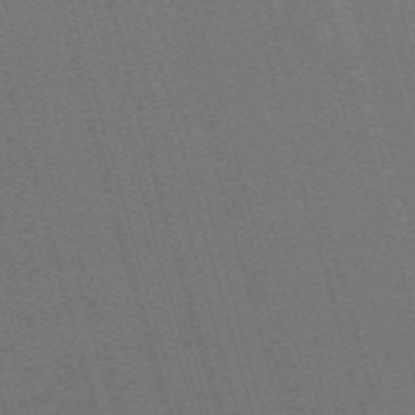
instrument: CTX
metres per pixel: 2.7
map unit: Nve
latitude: -59.7477
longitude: 63.1242
